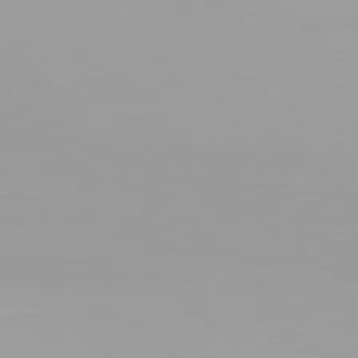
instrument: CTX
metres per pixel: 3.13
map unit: Hpe
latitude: 77.3859
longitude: -137.1592
